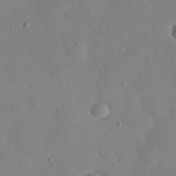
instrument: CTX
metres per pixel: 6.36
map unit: eHh
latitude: 27.1781
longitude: -79.5749
